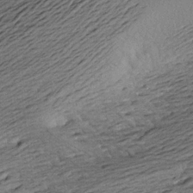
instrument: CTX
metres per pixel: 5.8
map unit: Aa
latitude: 17.9717
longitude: -144.3089
